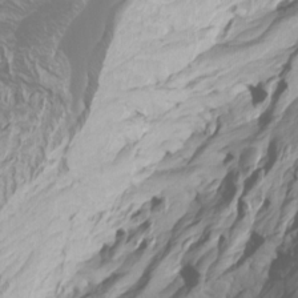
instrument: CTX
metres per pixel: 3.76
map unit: Htu
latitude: -6.7841
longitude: -71.1781
